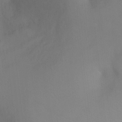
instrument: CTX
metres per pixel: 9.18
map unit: Ht
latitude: -4.5196
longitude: -27.8772
